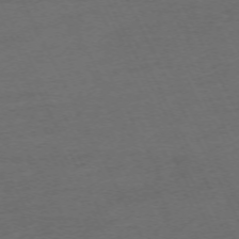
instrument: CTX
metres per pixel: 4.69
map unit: Hpe
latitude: -71.1998
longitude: 15.1809
